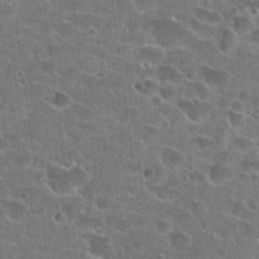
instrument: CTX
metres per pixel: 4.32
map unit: Hto
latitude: 22.3278
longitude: -43.2537
